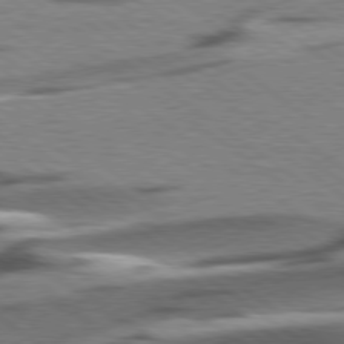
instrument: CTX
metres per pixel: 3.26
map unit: lApd
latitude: 78.8758
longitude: -51.6882
